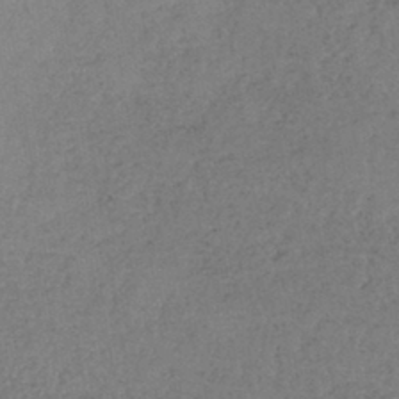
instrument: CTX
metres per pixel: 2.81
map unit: lHb
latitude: -40.8408
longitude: 68.9730
